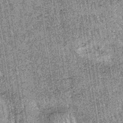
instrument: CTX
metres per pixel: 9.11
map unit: lHb
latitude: -37.0864
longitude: 67.3888
